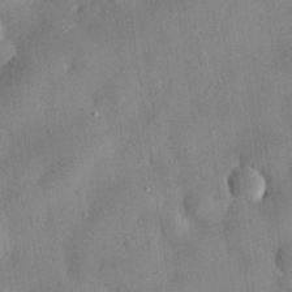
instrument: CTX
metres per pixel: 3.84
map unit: eHh
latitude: 30.6869
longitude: -76.2522
